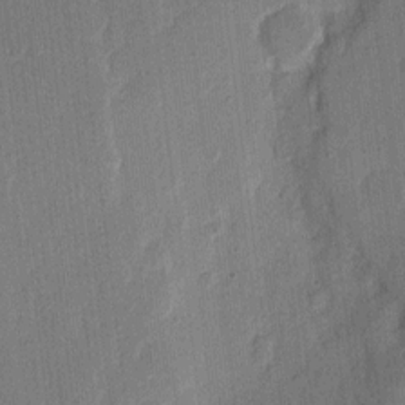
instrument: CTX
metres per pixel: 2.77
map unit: eHh
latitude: 9.5938
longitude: -68.3656
